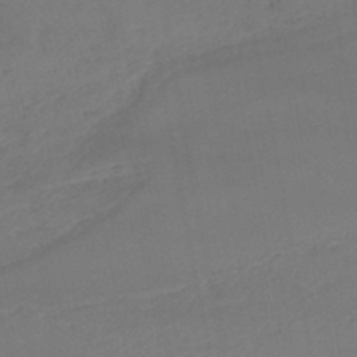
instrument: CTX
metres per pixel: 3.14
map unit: lHb
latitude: -46.7463
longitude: 75.4077
